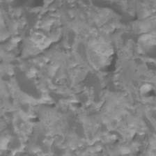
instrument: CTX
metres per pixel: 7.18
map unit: Htu
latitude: -13.2565
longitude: -70.0633
